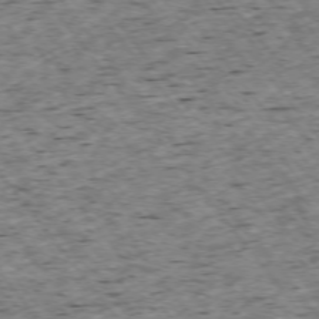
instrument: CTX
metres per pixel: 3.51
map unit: Ap
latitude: -74.7275
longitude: -86.9702
